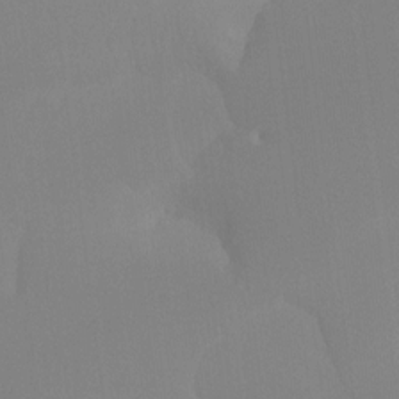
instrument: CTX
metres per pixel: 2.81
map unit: Ht
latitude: -16.2173
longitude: -50.1388
